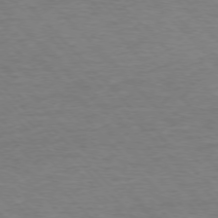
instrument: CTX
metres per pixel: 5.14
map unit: Ap
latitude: -76.7841
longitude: -95.1592
